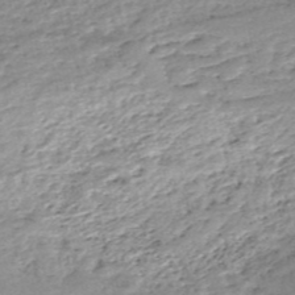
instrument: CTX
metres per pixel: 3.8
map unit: eHh
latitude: -52.6518
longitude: -24.3656
